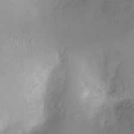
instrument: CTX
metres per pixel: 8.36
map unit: Ht
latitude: -0.9920
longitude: -18.9136
